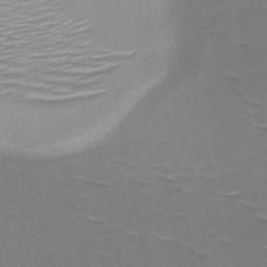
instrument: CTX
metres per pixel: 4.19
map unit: HNb
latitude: -48.3118
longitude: -48.3278
